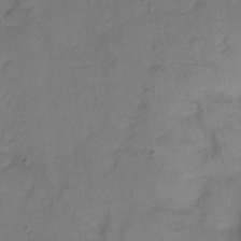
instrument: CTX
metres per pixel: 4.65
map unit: Hto
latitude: 6.1578
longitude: -62.4601
